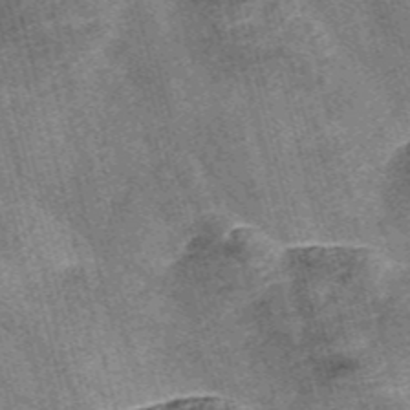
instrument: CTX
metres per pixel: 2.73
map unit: Nve
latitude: -56.4440
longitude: 53.9745
